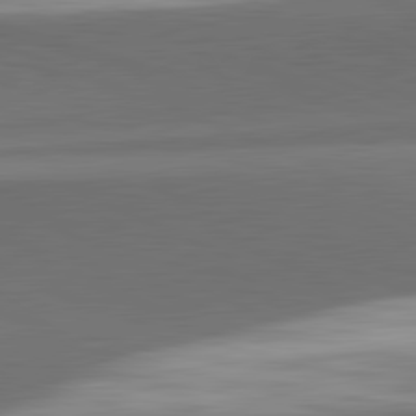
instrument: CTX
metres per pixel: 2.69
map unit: lApd
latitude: 81.8394
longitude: 133.7856
